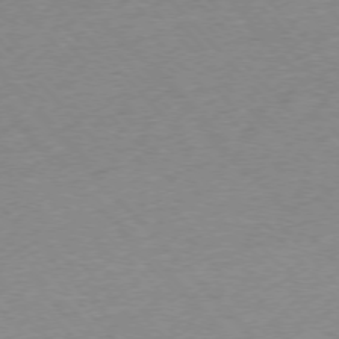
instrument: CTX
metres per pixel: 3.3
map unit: Ap
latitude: -76.4440
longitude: -94.0444
